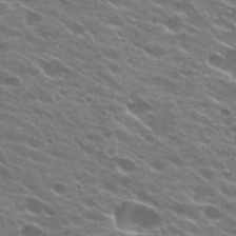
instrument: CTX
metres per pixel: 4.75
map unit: Hto
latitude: 24.4601
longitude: -37.6127
